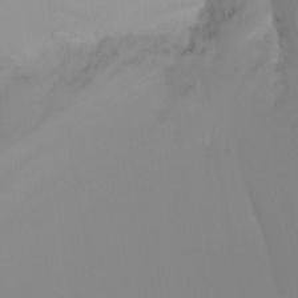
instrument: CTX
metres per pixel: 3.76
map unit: Nhu
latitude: -6.5951
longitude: -88.0444
